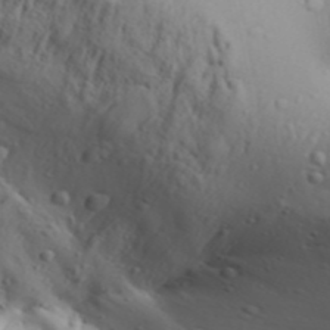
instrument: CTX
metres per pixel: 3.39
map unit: Aa
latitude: 30.3845
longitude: -135.9339
